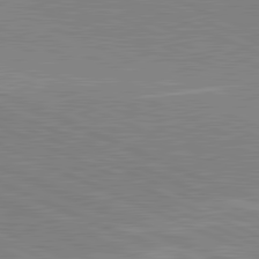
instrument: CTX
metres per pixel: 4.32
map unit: lApd
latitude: 82.0444
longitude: 148.4440
